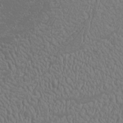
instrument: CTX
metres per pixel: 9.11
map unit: Nhu
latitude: -0.2929
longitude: -79.2726
